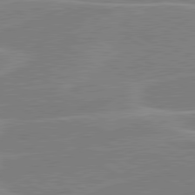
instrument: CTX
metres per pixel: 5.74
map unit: lApd
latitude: 80.7813
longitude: 121.1809
